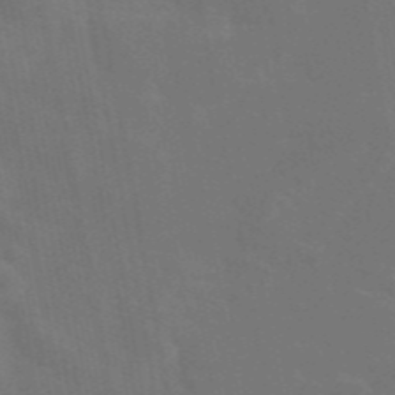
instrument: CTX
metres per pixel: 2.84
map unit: eAb
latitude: 46.2712
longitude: 121.5777
